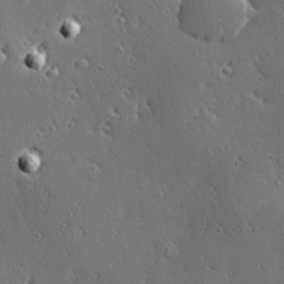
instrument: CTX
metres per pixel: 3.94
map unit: Hve
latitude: 27.8017
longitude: -93.0080
